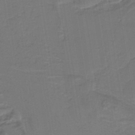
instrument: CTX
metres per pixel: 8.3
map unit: lHb
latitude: -38.6141
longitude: 58.0094
